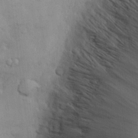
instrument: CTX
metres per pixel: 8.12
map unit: Htu
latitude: -3.3698
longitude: 156.7085
